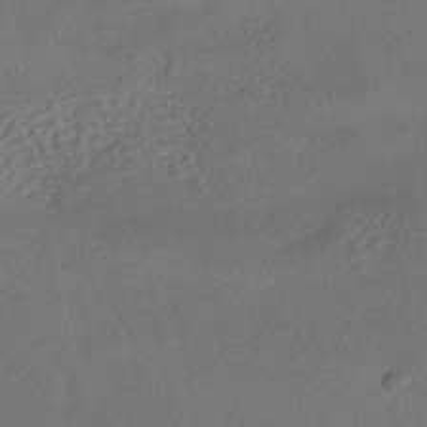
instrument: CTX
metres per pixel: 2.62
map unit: eHh
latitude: -42.7085
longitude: 122.7841
